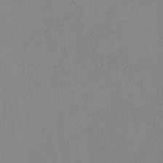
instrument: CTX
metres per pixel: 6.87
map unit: HNhu
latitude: 5.7072
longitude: 10.1039
